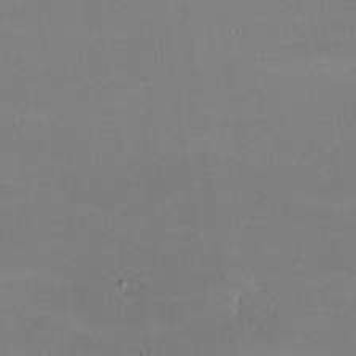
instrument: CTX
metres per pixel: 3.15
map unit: lHvf
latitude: -9.4643
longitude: -101.7639
